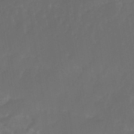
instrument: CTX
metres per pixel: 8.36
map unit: eHb
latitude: -46.2172
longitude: 85.1620
